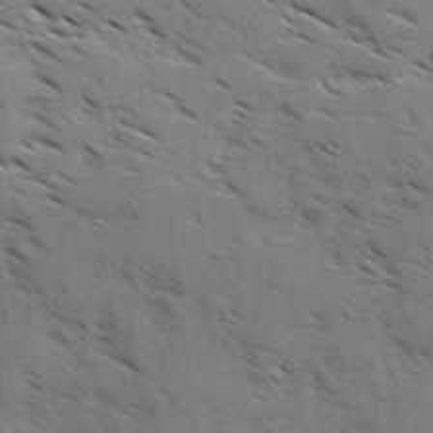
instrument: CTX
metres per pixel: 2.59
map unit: Ave
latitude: -0.1795
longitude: -110.8569
